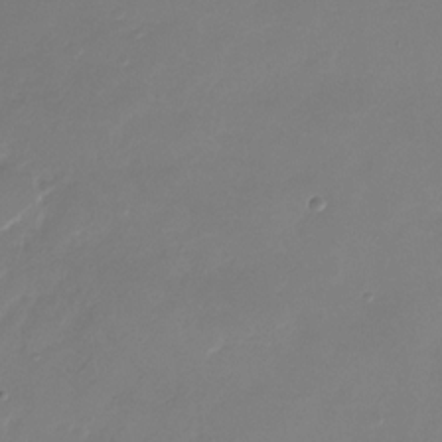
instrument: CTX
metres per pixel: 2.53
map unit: Nhu
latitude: -28.5385
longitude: -66.1388
